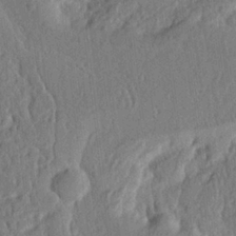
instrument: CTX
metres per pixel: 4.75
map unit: Ht
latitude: 9.5182
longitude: -76.4034
